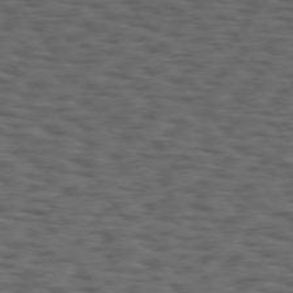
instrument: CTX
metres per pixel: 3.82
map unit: Hpe
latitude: 74.6113
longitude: -132.6302
